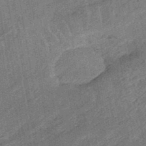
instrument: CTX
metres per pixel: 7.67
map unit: eHb
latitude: -48.1606
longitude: 85.6343
